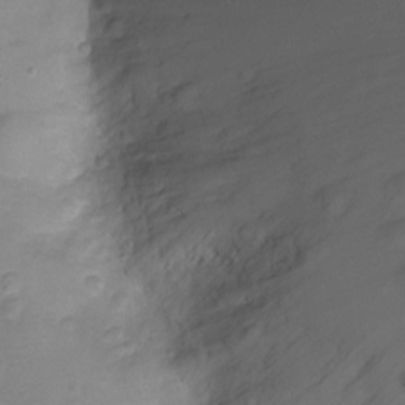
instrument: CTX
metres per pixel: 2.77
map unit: Ht
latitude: -7.9556
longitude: -21.2159
